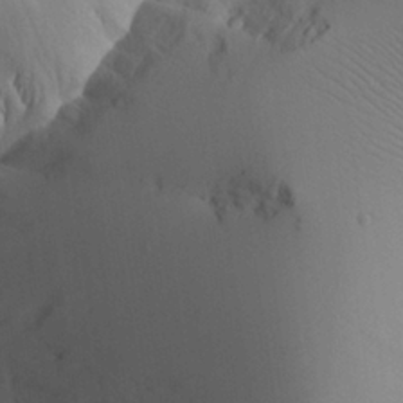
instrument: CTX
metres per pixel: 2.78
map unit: Aa
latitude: 25.9906
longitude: -132.5546
